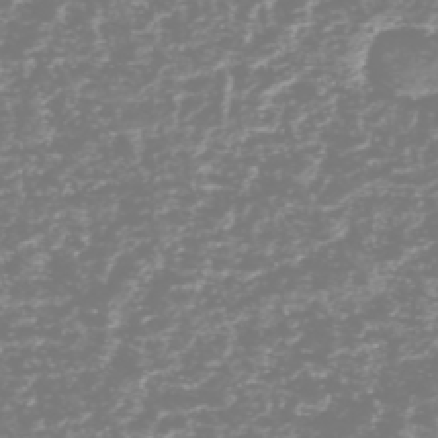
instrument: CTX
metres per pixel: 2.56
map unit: HNhu
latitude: -48.6708
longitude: 29.2754
